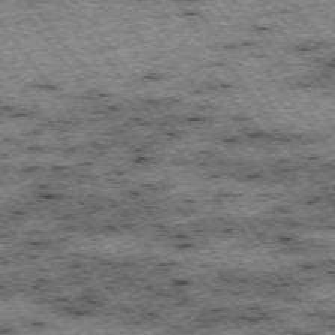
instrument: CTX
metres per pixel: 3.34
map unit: Hpe
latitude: -74.5952
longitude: 4.7085
